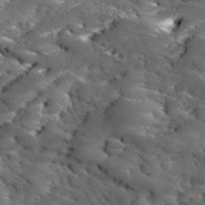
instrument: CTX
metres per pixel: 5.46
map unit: Ave
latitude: 18.2333
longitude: -136.2712
